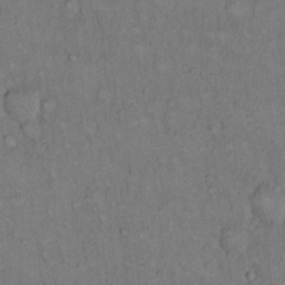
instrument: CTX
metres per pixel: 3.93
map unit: Hto
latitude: 15.1781
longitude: -61.6127
